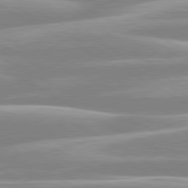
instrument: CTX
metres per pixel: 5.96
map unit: lApd
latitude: 80.3467
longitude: -129.5182
